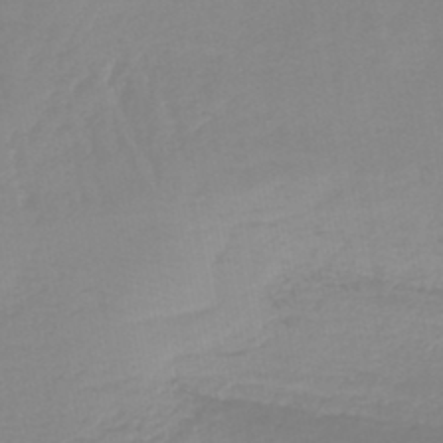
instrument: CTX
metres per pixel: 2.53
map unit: lHb
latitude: -44.1795
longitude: 63.7666
